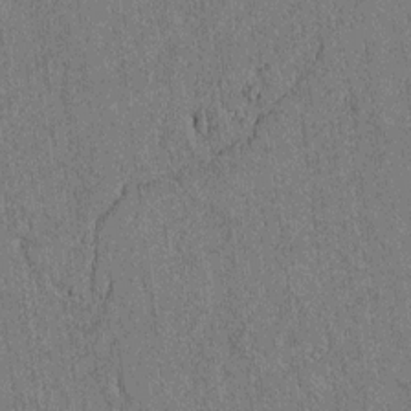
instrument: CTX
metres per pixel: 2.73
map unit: lAvf
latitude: 4.7246
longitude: 169.4265
